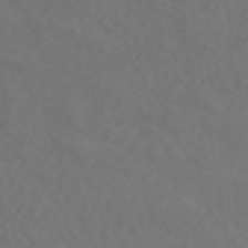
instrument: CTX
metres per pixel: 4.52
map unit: ANa
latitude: 42.4790
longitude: 34.5952
